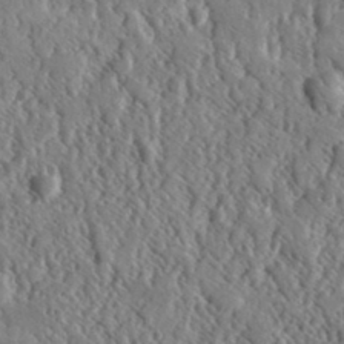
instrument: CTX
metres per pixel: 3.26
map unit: lHvf
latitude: 34.9135
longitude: -87.5938
